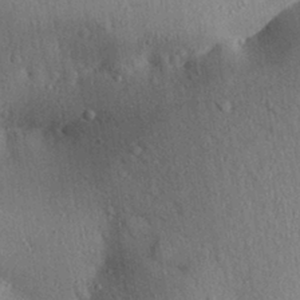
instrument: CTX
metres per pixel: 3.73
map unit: Aa
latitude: 29.8394
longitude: -146.6680
